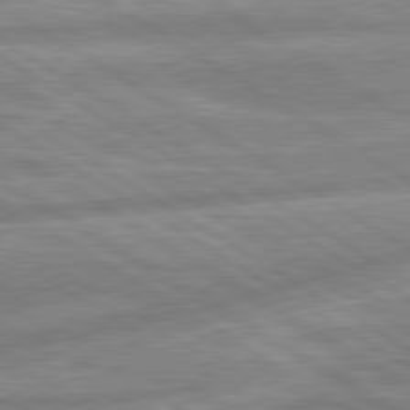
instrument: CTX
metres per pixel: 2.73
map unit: lApd
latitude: 80.2900
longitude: -165.0081
